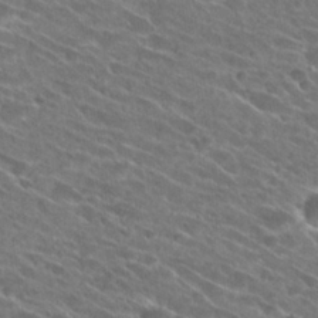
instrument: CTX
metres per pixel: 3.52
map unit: Hto
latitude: 26.4412
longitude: -42.1956
